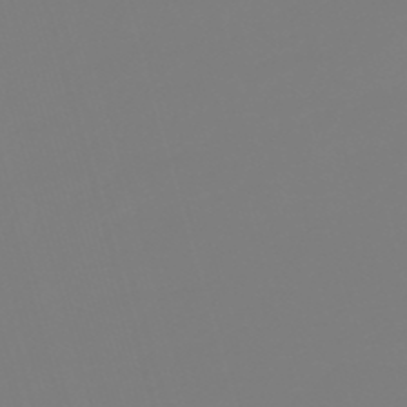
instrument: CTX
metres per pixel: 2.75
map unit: lHb
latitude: -50.0283
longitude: 81.8423
